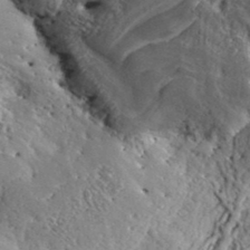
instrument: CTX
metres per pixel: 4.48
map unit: Aa
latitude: 34.0633
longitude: -134.9324
